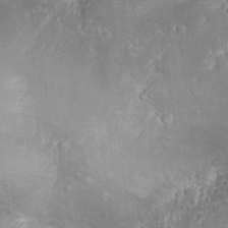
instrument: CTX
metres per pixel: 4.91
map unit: Nhu
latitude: 24.2900
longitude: -59.7639
